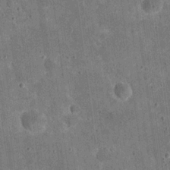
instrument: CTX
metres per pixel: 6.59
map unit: eHh
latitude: 21.2915
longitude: -63.4994
